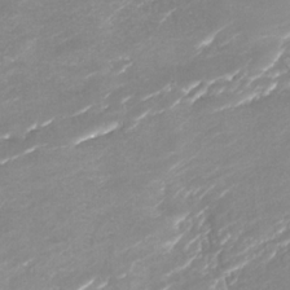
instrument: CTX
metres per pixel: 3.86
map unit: Nhu
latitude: -28.8975
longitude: -65.2915
